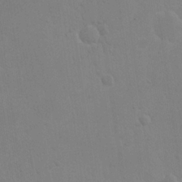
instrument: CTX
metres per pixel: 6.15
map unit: eHh
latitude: 20.7435
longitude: -68.9325
